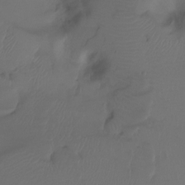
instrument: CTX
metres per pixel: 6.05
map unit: Ht
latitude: -7.7666
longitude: -29.7260
